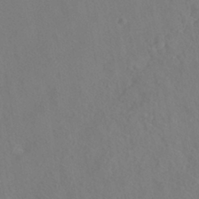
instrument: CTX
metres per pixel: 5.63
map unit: HNhu
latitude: -41.7666
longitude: 101.4265
